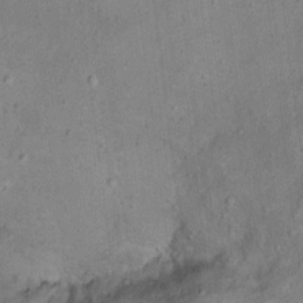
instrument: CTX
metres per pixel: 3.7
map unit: Ht
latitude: 8.8380
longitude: -36.3656
